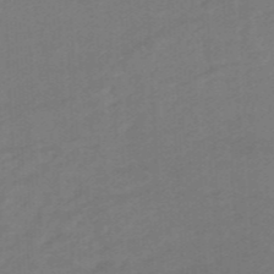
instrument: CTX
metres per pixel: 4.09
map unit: eHb
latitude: -47.7099
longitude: 89.3320
